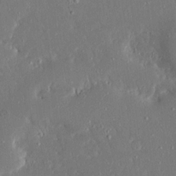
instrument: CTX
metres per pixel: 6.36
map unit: Ave
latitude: 17.5749
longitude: -140.5167
